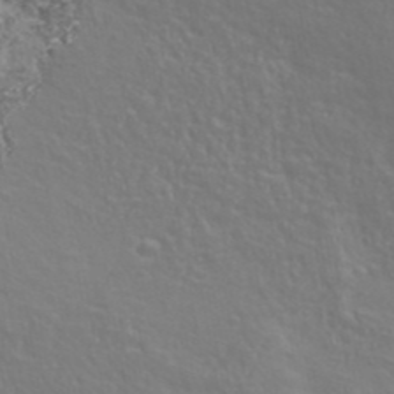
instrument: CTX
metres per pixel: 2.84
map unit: eHh
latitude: 43.0836
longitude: -90.9325
